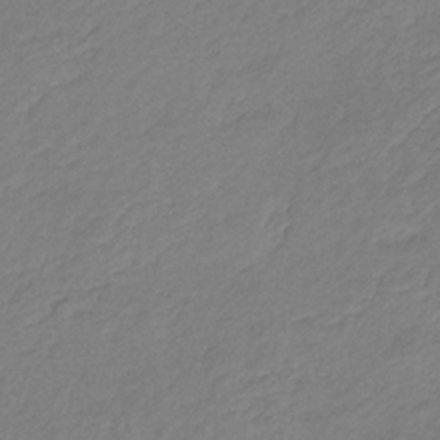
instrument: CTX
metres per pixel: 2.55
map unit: eHb
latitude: -30.3495
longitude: 63.9556
